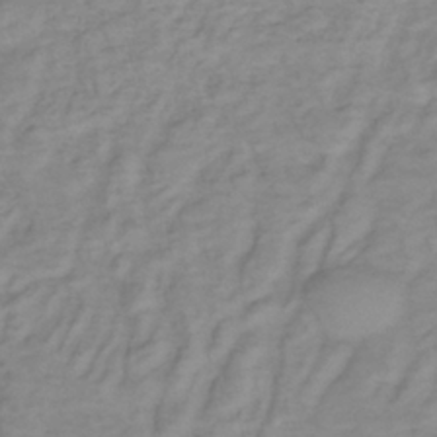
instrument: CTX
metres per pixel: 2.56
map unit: lHb
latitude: -36.7274
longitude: 70.1795
